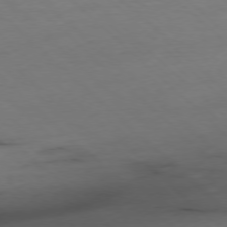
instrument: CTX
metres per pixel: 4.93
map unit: Ap
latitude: -77.5021
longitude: -90.4034
